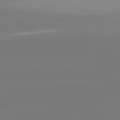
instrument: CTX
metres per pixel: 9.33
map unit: lApd
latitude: 81.7639
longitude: -150.3656
